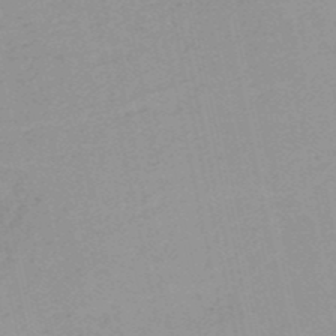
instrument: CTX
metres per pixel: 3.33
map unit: HNb
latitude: -52.0661
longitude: -51.4426
